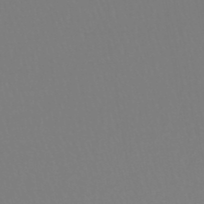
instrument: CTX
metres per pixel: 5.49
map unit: lHb
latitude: -46.1039
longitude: 72.2739
